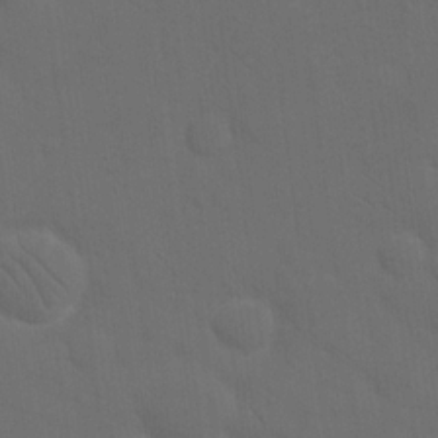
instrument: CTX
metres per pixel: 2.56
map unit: eHh
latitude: 19.1214
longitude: -66.1388
